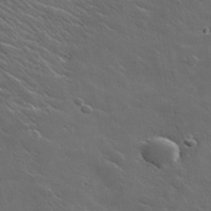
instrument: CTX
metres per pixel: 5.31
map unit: lHvf
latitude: 35.5938
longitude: -91.4237
